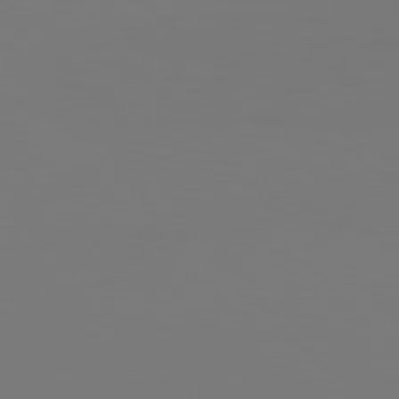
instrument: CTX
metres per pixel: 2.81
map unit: Hpe
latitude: 77.7071
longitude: -176.0255
